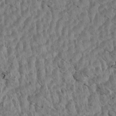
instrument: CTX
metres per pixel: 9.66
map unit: Aa
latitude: 14.6302
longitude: -143.8583
